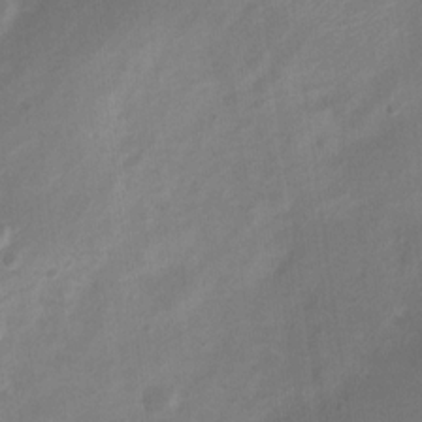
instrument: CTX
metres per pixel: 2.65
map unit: Nve
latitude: -20.8786
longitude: 107.2943
